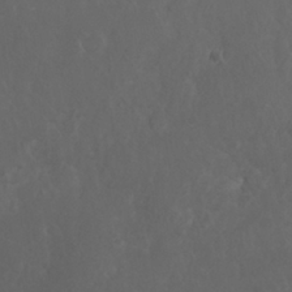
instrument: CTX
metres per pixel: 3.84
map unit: Nhu
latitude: 27.6694
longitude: -65.2726
